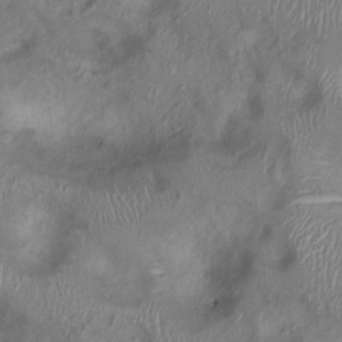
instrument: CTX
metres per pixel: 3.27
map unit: Ht
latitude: 0.1200
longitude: -12.7058
